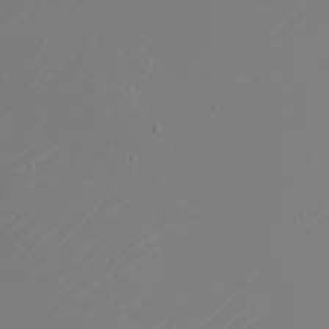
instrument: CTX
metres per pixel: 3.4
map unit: eHh
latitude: -5.8611
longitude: -88.0822
